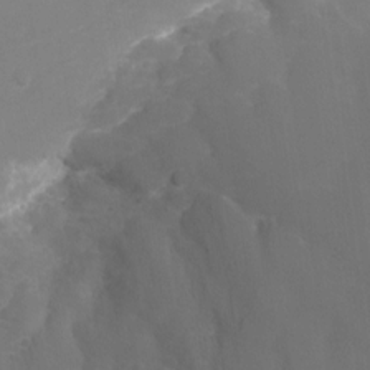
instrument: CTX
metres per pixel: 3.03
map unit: Nhu
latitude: -24.4440
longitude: -72.5735
